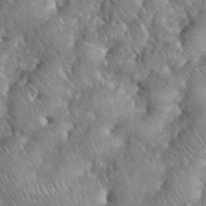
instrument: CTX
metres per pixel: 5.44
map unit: eHh
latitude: 38.7813
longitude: -57.4048
